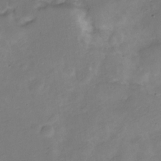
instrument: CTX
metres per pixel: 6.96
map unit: Nve
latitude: -26.2172
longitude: 105.7099
